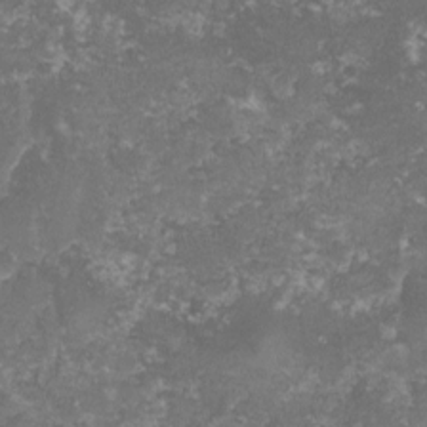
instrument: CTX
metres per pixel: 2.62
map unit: lHvf
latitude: -15.9556
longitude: -99.4804
